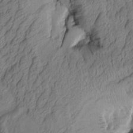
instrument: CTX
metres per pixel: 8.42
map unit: Aa
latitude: 7.6505
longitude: -128.5168
